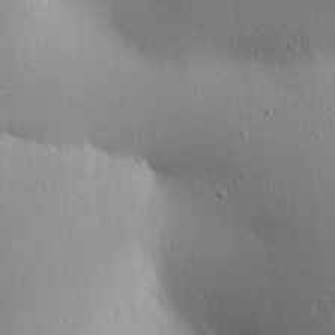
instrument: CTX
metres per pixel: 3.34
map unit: Aa
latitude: 18.2711
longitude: -141.3103
